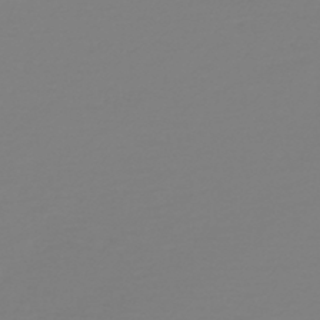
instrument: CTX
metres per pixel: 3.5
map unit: HNb
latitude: -46.3306
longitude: 54.7841
